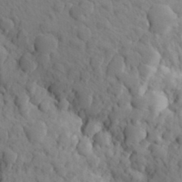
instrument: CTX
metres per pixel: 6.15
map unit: Aa
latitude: 27.3293
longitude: -149.2726
